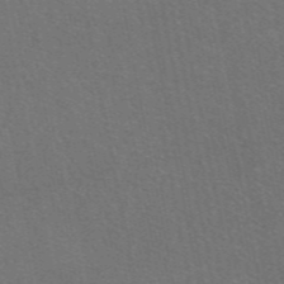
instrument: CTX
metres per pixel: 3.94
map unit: eAb
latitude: 47.8017
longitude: 116.4628
